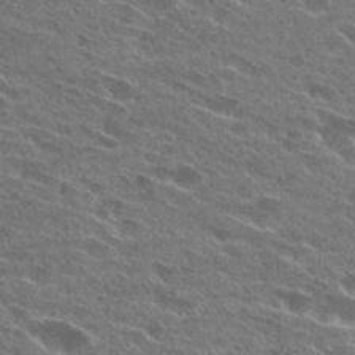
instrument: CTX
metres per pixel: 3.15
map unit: Hto
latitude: 26.1578
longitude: -43.7072
